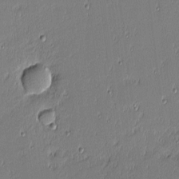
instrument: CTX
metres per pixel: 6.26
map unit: eHh
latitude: -3.3320
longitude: -82.7624
